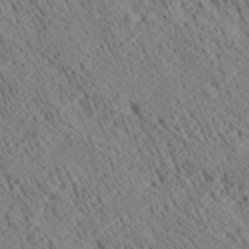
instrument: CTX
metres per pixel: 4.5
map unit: Ave
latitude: 20.8947
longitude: -139.9528
